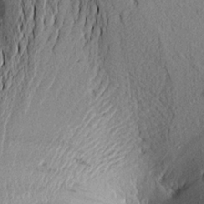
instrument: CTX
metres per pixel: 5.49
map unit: Aa
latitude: 17.2348
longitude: -147.0837
